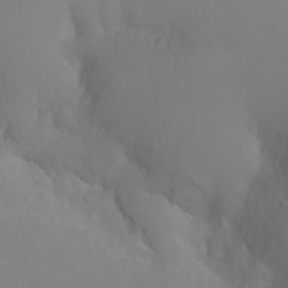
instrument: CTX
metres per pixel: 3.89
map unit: Ht
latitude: -2.6896
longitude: -24.8191
